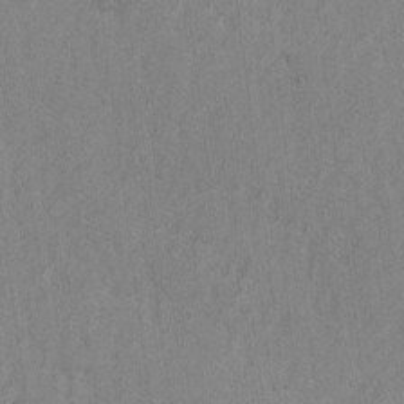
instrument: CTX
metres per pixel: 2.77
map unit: lAvf
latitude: -6.9163
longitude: -114.0255
